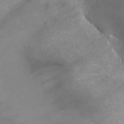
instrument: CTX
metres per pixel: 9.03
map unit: Nhu
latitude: -13.0487
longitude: -65.6316
